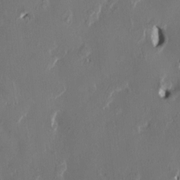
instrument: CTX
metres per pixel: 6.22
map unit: HNhu
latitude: 1.3481
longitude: -4.7246
